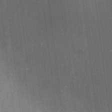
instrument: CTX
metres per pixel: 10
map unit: HNhu
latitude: 8.7246
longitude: 13.2565
